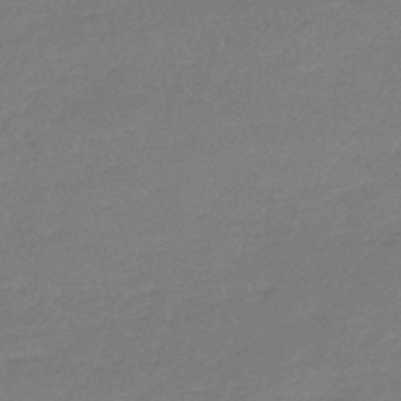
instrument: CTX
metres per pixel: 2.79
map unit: lHb
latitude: -44.9920
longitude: 69.8800
